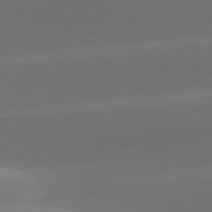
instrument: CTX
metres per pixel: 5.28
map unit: lApd
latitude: 81.8772
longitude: -161.4048
